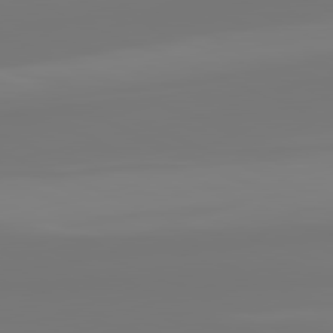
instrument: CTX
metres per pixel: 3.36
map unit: lApd
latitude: 81.6127
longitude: -176.0633
